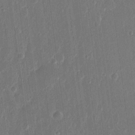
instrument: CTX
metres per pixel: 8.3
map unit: eHh
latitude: 15.1970
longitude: -69.5371
